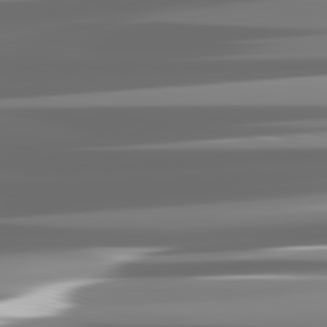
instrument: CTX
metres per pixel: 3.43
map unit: lApd
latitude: 81.9150
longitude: -136.5357
